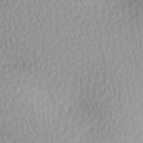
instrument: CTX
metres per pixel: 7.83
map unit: Ave
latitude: 11.1781
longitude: -107.3482
